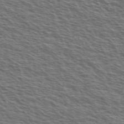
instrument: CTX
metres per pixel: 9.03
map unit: Ave
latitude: 38.4790
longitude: -109.6316
